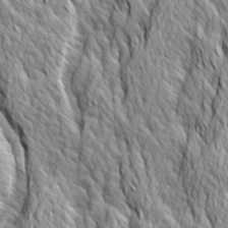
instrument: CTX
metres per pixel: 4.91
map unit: Ave
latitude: 14.3846
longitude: -133.6694
